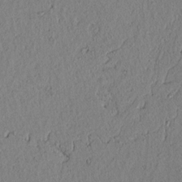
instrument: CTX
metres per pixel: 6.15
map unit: lAvf
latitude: 7.7827
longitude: 164.0283
